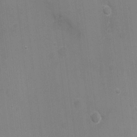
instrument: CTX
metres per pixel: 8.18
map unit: Nhu
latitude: 2.1578
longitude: -16.6868
